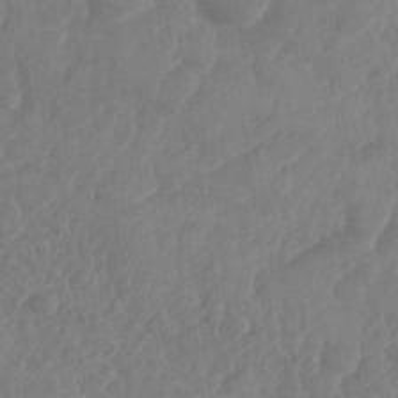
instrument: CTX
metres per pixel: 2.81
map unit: Nhe
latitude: -36.1983
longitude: -178.2334
